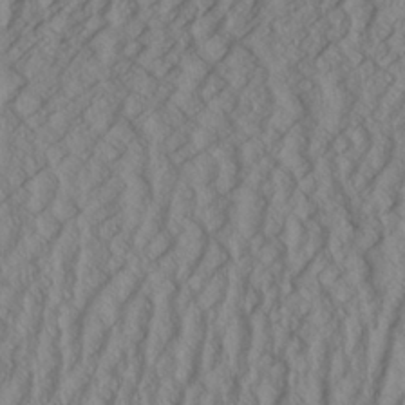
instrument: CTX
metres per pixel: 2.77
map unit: Aa
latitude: 25.7638
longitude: -136.1200
